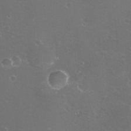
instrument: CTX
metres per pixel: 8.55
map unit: eHh
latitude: -11.4266
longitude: -61.5560
